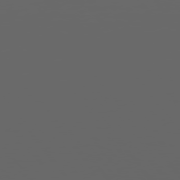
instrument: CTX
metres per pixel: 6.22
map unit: Hpe
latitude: 75.3104
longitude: -127.1592
